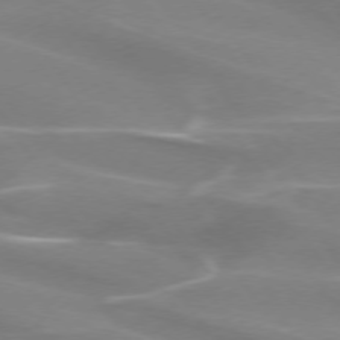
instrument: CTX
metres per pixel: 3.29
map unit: lApd
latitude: 73.9528
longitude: -61.4804
